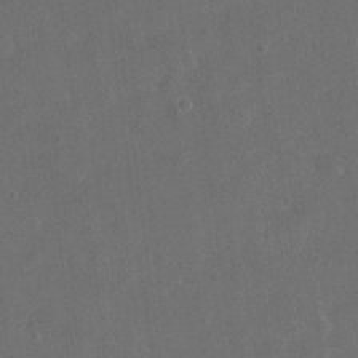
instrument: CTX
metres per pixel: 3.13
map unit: eHh
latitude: 19.5560
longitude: -64.5735
